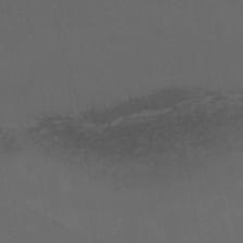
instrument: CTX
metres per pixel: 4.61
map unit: lHb
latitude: -46.6140
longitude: 75.3510
